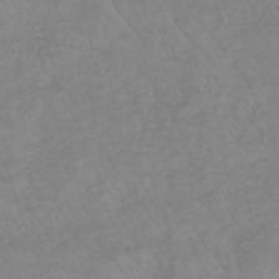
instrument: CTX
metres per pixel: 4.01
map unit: lHb
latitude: -36.8597
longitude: 70.1606
